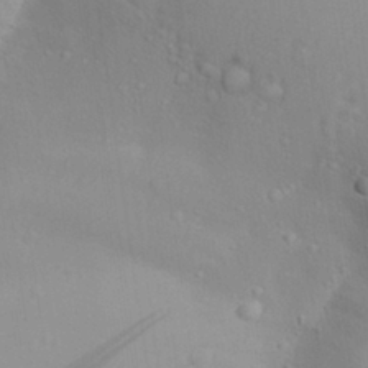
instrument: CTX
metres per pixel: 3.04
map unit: Aa
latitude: 28.8380
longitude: -132.3089
